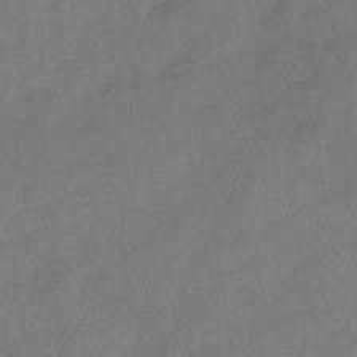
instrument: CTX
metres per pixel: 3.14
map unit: HNb
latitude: -44.7841
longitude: -36.8191
